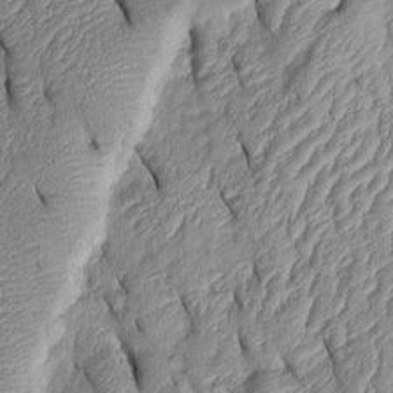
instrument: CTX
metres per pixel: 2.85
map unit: Htu
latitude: 1.8205
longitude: 149.3321
